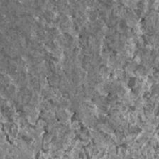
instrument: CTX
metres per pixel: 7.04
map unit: HNhu
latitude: 3.1214
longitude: 5.7855
